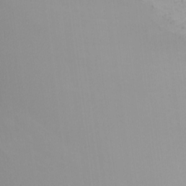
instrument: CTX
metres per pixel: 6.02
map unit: Nhu
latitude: -5.8989
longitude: -93.6694
